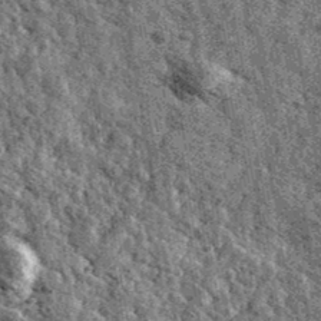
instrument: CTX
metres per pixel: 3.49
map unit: Ave
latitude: 40.7624
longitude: -107.8772
